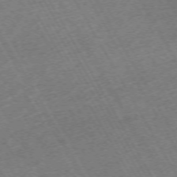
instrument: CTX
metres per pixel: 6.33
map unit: Hpe
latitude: -71.8611
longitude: 9.1431
